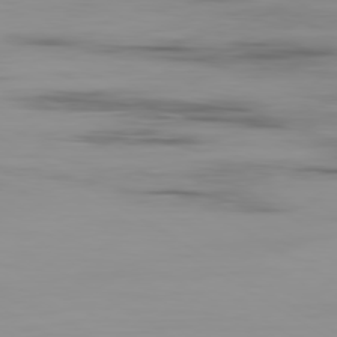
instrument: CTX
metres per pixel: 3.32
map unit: Ap
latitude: -79.7855
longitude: -78.0633
